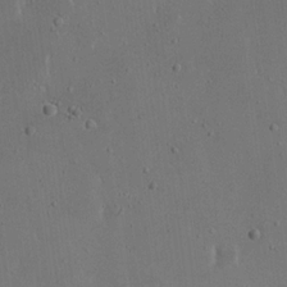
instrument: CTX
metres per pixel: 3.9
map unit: Nhu
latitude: 19.1781
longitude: -72.2901
